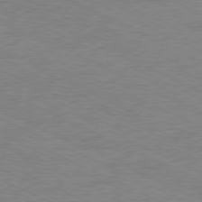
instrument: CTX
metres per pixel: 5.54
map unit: Ap
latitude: -78.3684
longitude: -73.6316
